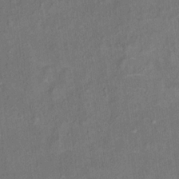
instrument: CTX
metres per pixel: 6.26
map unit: Ht
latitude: 13.9528
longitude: -40.0633
